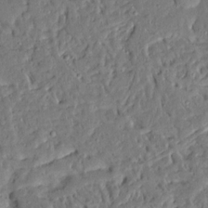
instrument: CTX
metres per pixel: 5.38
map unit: Ave
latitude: 14.7436
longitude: -140.2522
